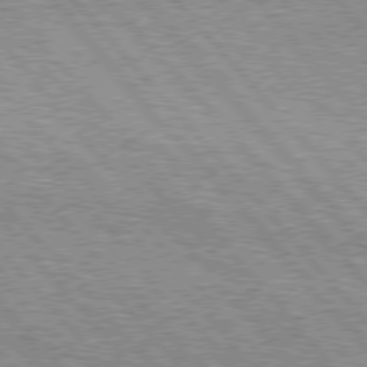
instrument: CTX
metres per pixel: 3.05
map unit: Hpe
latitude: 76.6301
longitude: -162.2334
